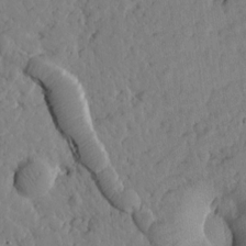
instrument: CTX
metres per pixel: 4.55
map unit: Htu
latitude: 1.6316
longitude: 176.9164
